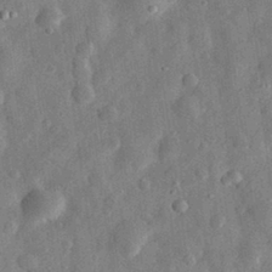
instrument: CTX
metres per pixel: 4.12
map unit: eHh
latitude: 30.6302
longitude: -75.1592
